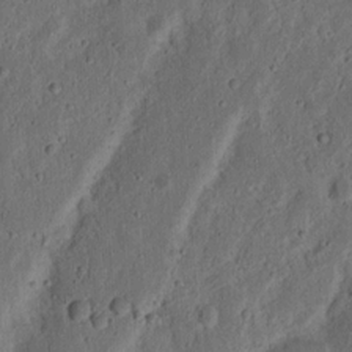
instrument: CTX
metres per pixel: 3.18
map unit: Nhu
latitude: 14.8569
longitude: -74.5357
